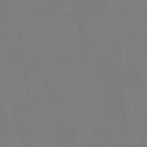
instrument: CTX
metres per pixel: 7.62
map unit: lHb
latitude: -38.5574
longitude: 74.3685
